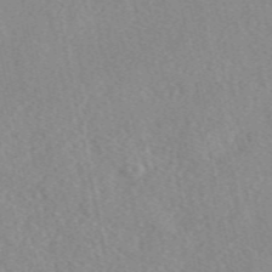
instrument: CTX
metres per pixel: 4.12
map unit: eAb
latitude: 48.6113
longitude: 105.6155
